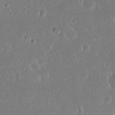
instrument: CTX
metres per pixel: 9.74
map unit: Nhu
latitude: 23.3104
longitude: -71.1592
